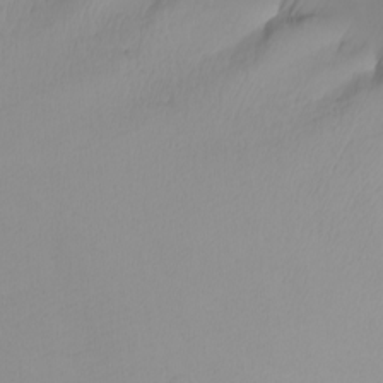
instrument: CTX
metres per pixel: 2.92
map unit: Nhu
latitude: -7.8422
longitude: -94.9703
